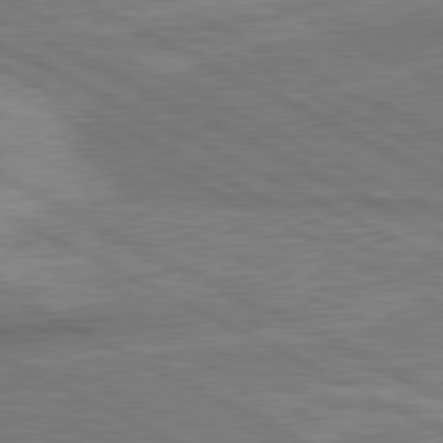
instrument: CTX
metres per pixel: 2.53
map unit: lApd
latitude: 80.6301
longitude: 141.0297
